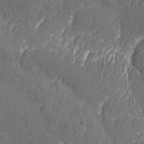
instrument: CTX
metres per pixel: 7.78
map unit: Aa
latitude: 33.1025
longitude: -134.4412
